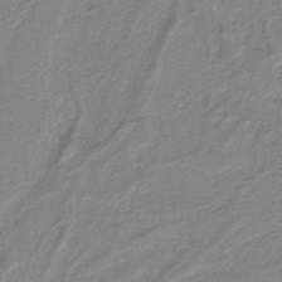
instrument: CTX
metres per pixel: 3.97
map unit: lHb
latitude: -40.5007
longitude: 51.6722
